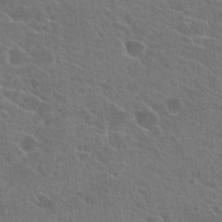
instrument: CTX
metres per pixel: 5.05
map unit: Hto
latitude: 23.6127
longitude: -39.5938
